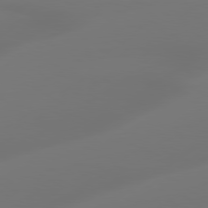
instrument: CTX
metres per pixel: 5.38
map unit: Hpe
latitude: 78.5546
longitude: -128.6679
